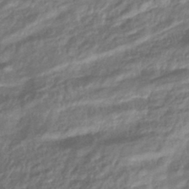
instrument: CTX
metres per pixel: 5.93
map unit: eHb
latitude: -40.4818
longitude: 78.7841
